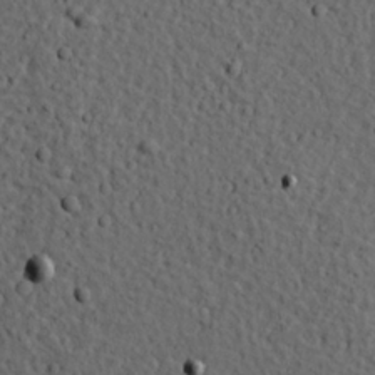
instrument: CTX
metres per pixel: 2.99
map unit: Hve
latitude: 23.9906
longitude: -97.2726
